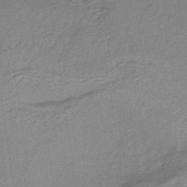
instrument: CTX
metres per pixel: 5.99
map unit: HNhu
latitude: -45.8422
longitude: 91.2565
